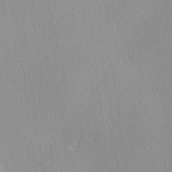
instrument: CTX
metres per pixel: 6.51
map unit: Ave
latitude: 3.2348
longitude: -111.9528
